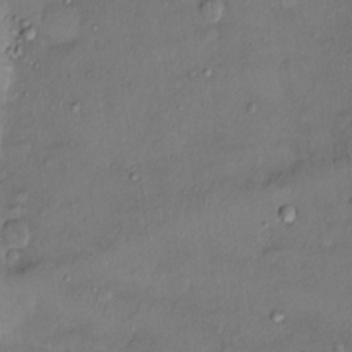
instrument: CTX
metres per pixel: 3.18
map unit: Ht
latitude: -3.5399
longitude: -14.2901
